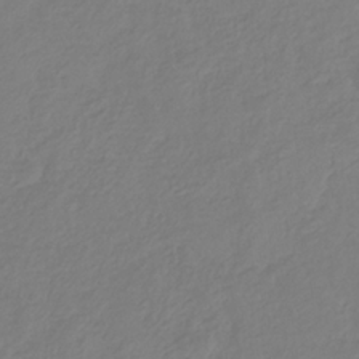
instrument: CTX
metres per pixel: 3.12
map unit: eHb
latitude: -29.6344
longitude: 67.8044
